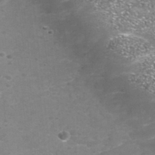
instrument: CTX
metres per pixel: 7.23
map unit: Nhu
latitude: -41.3132
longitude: -85.1025
